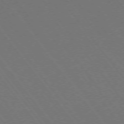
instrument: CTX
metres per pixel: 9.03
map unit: Ap
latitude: -75.9556
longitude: -96.0822
